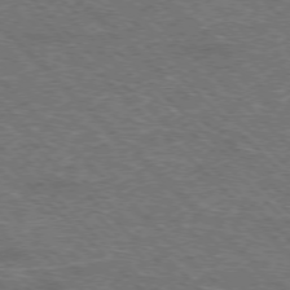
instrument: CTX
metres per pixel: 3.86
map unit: Hpe
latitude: -77.0864
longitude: -11.6505
